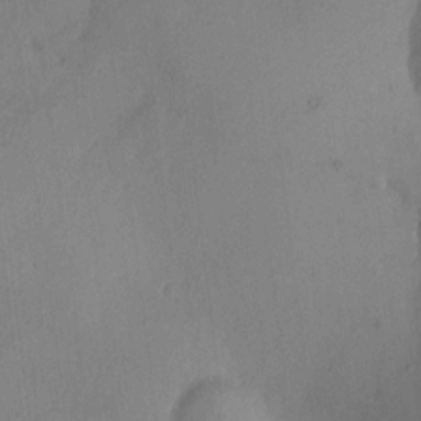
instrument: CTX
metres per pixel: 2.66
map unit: HNhu
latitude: 6.4034
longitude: -3.3292
